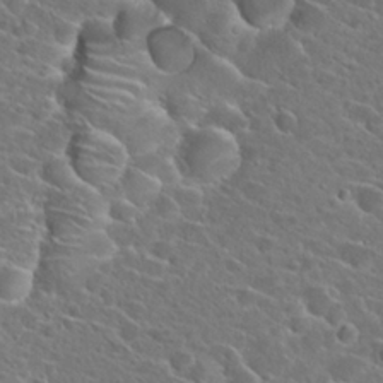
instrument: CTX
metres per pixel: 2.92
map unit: Hto
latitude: 24.4978
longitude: -45.5560
